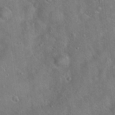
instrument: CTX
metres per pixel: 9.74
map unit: Hto
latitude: 18.0255
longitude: -52.7435
